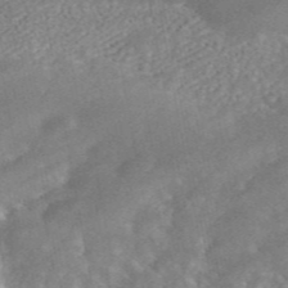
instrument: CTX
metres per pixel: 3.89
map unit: ANa
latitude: 45.3292
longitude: 30.4629
